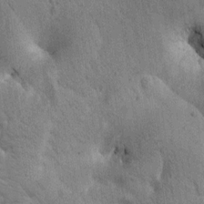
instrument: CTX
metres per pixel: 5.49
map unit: Htu
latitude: 0.4979
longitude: 174.1794
